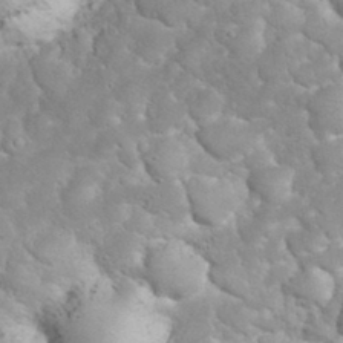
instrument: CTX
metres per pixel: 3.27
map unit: eHh
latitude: 32.4223
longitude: -63.6883
